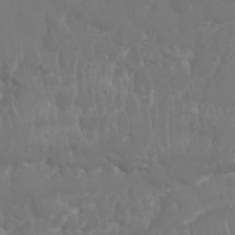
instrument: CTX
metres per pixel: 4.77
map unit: Nhu
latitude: 25.5749
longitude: -61.4804
